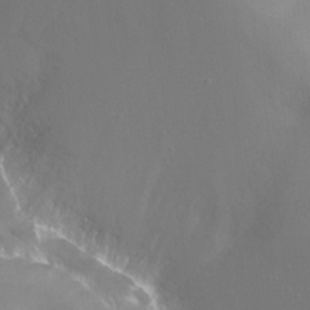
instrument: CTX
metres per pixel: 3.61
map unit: Ht
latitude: -14.2740
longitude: -42.6680
